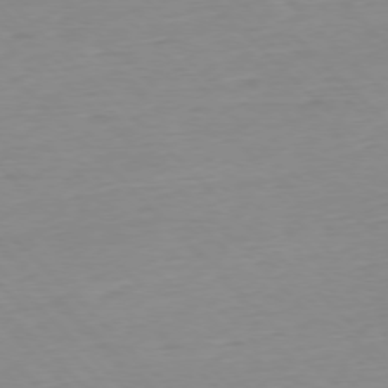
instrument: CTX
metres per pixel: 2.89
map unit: Ap
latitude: -76.8975
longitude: -90.8569
